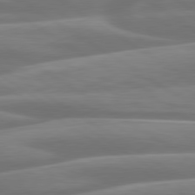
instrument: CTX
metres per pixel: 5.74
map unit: lApd
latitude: 79.8206
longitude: -127.8206
